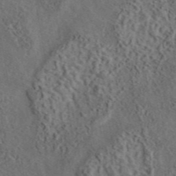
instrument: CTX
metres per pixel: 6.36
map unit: eAb
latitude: 43.6883
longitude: 115.5966
